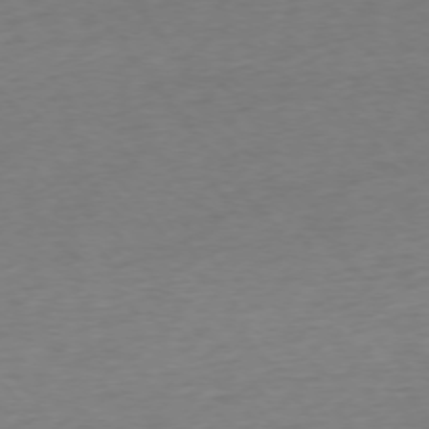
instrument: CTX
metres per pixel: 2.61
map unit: Ap
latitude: -75.0676
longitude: -71.0647
